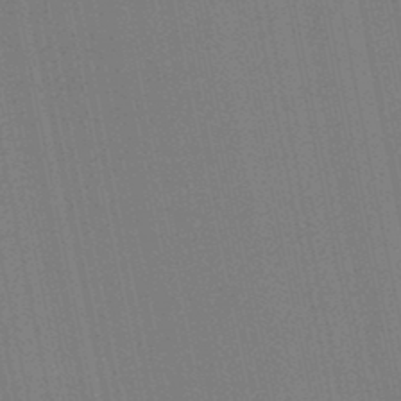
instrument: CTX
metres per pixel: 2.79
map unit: lHb
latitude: -46.5951
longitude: 77.9367
